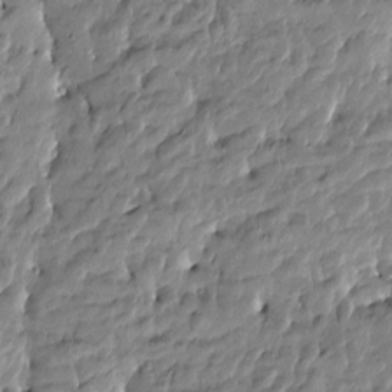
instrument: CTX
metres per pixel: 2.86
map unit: Htu
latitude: -4.8408
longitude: 177.2943
